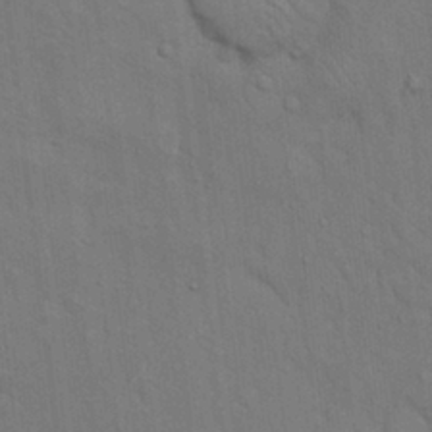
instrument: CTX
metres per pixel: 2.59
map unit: Hto
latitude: 15.0270
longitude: -57.7260
